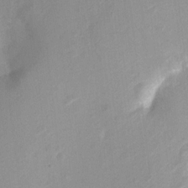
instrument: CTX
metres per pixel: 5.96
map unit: Nhu
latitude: 4.8569
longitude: -18.2333
